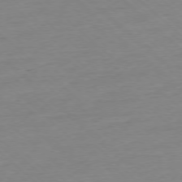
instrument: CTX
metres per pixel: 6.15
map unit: Ap
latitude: -77.3510
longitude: -97.0080
